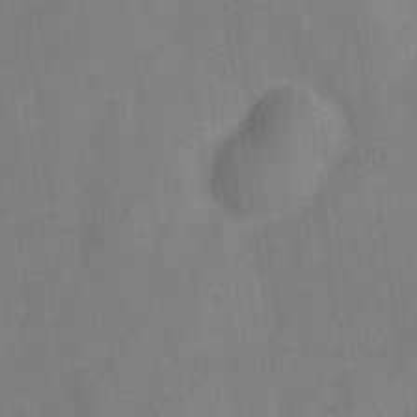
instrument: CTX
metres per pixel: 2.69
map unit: Hve
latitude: -28.4062
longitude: 92.8408
